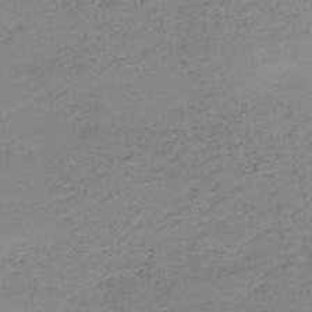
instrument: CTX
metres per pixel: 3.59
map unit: HNb
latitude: -50.8786
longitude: -52.7058
